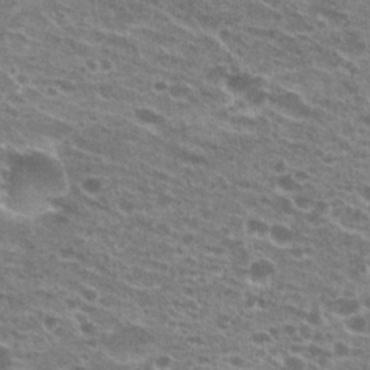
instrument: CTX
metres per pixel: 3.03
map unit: Hto
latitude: 23.0080
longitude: -41.1781
